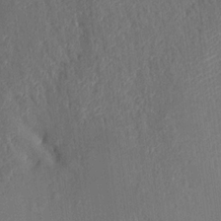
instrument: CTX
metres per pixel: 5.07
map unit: Aa
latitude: 15.2915
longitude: -148.0444
